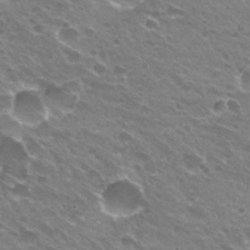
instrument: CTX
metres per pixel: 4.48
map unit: Hto
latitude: 31.5560
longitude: -43.2348
